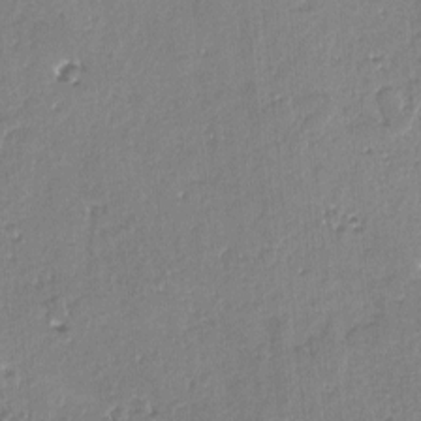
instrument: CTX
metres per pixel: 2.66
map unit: lAvf
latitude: -4.8786
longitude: -113.5560
